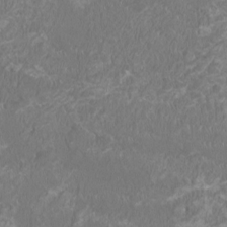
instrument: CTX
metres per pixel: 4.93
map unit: HNhu
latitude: 0.5923
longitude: -1.7638
